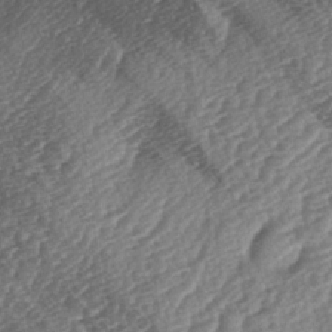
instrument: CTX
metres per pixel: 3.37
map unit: lAa
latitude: -3.0108
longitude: -127.3104
